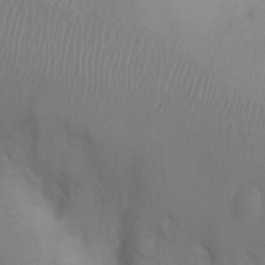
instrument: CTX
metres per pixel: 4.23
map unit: Ht
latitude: -1.6344
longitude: -16.1200
